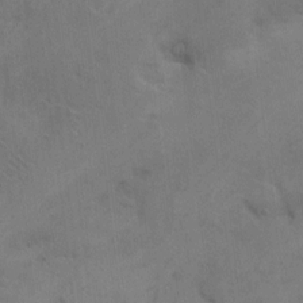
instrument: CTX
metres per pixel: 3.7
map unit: Hto
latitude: 6.9892
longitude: -62.3090
